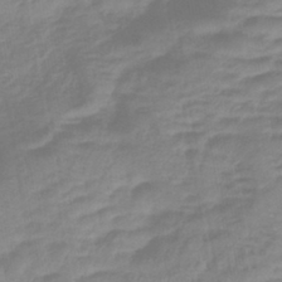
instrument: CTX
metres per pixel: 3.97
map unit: lHb
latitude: -40.7652
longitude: 77.3510
